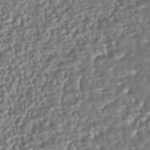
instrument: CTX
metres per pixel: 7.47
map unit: HNhu
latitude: -43.3131
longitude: 100.1794
